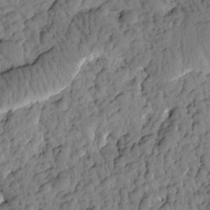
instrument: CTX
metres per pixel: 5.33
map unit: Htu
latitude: 1.1403
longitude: 176.7085
